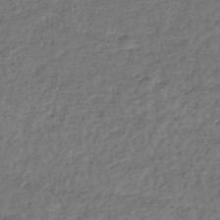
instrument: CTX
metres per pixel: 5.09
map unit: eHb
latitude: -38.7652
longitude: 80.8030
